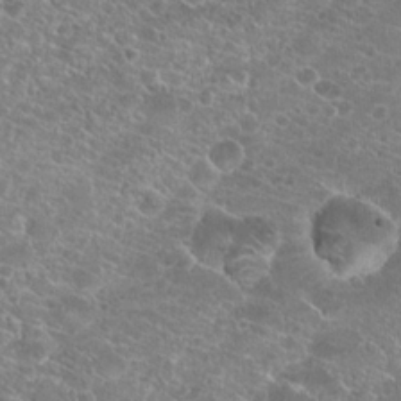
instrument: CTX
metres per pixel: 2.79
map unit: Hto
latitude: 19.1781
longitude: -36.9703
